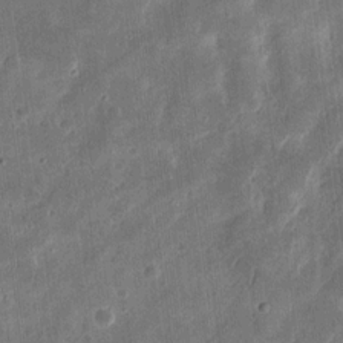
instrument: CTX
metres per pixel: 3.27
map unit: eHh
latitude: 12.5924
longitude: -73.6505
